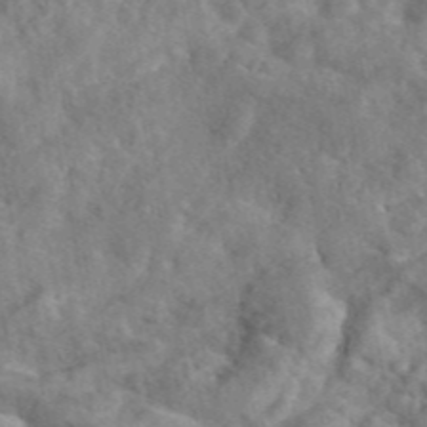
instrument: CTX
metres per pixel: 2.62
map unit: eAb
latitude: 45.8016
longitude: 128.1228
